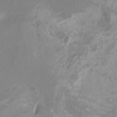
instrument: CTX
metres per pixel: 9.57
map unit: Ht
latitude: -2.8407
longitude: -17.8394
